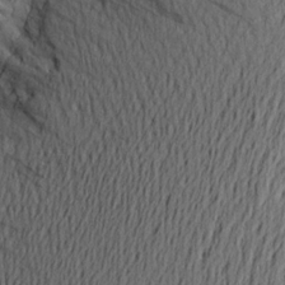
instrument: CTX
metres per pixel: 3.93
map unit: Aa
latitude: 22.1389
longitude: -144.6490
